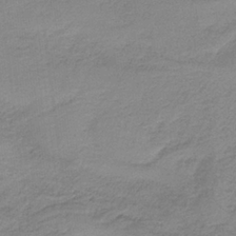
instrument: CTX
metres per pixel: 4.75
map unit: HNb
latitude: -34.4629
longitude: 59.0675
